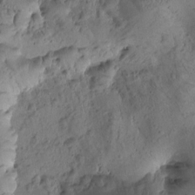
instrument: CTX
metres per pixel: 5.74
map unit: Htu
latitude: -2.9730
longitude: 171.5966
